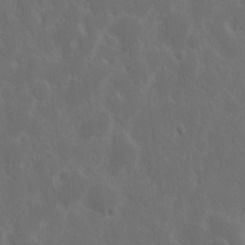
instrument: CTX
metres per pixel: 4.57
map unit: Nhu
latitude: 14.8191
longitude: -73.4616
